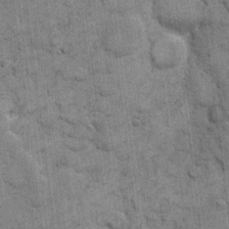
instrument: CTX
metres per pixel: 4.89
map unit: eHh
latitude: 11.5749
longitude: -65.1403
